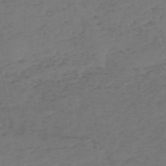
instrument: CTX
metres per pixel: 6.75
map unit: HNb
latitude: -55.1809
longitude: -44.1955
